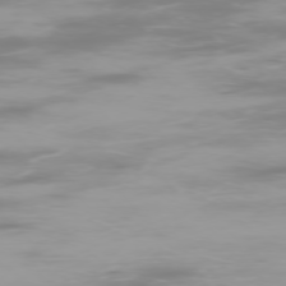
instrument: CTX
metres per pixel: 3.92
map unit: Ap
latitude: -76.7274
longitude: -73.8584
